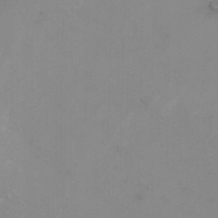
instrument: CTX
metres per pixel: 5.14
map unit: Nhu
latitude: -8.4062
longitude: -73.7639
